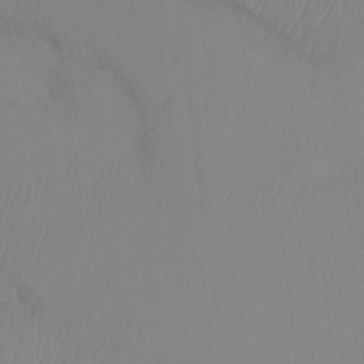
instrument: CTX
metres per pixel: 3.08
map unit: Ht
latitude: -14.5196
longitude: -53.5560
